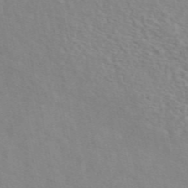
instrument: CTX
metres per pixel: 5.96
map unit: ANa
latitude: 49.5938
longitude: -73.1593
